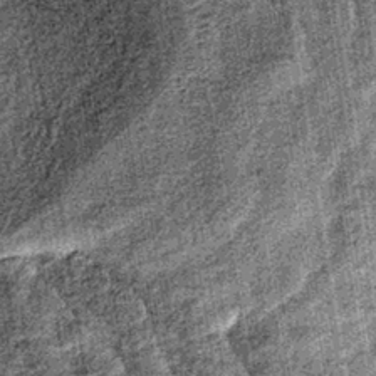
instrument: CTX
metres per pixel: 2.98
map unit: lHb
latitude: -38.1983
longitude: 67.5399
